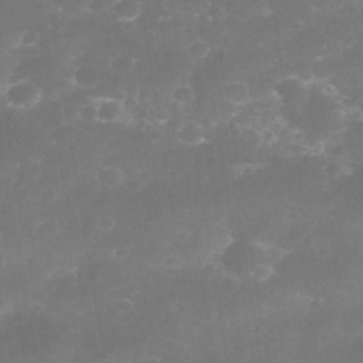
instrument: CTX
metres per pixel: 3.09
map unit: Nhe
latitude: -35.2943
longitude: -145.6883
